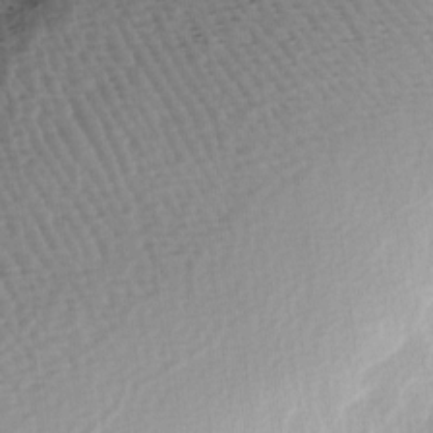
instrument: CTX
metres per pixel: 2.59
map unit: Ave
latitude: -9.1242
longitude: -123.5938
